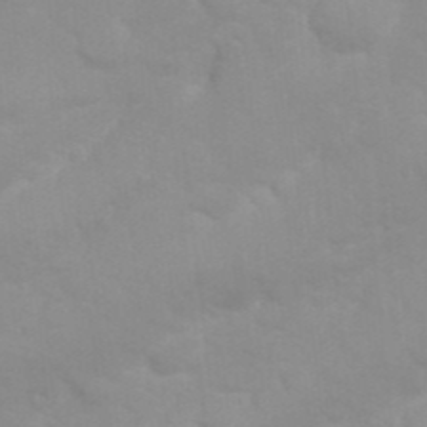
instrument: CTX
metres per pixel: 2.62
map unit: Nhu
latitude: 26.6491
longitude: -61.6505
